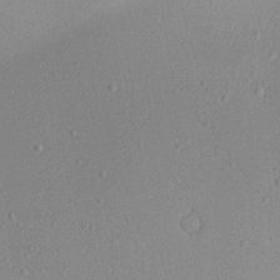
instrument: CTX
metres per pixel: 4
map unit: Aa
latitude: 18.7057
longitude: -140.8191
